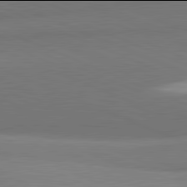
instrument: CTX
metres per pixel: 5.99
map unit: lApd
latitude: 81.9906
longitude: 153.1809
